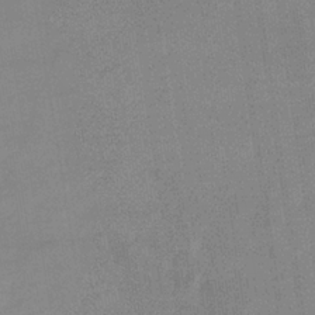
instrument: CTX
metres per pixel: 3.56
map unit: lHb
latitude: -35.3888
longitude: 73.1620
